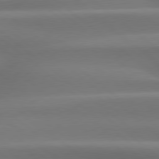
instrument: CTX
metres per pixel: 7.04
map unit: Hpe
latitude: 78.8002
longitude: -133.2537
